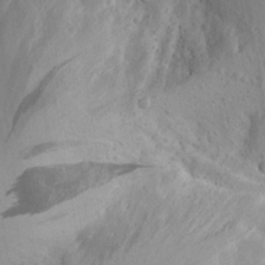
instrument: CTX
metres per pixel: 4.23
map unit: Aa
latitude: 23.8394
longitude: -147.2726
